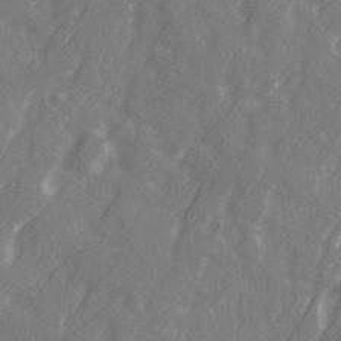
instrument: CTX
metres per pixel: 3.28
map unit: Ave
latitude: 20.6113
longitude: -131.7072
